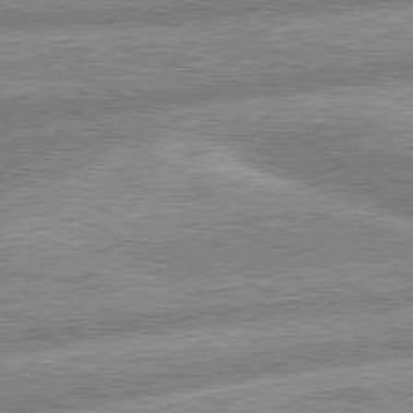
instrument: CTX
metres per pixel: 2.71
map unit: lApd
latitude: 80.1389
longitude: -164.3089
